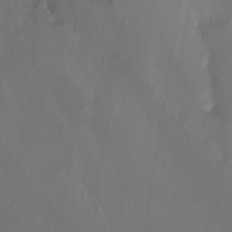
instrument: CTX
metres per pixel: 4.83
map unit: Nhu
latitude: -7.8422
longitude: -52.4979
